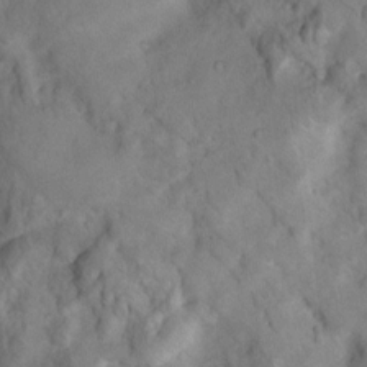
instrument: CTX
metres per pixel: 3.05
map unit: Nhu
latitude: 8.9514
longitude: -22.9325
